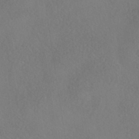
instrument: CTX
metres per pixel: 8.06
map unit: HNhu
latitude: -41.4454
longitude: 102.4251
